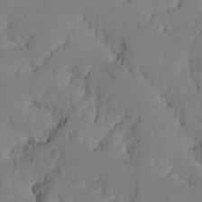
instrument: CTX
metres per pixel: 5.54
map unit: Ave
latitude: -9.5021
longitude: -116.6868
